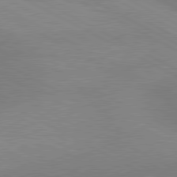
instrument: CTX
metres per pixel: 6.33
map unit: lApd
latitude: 80.5546
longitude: 124.4440
